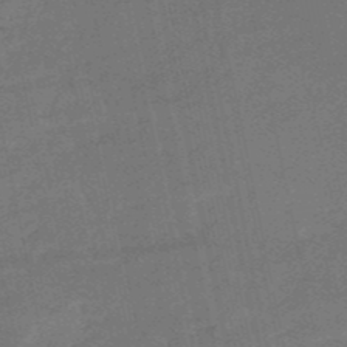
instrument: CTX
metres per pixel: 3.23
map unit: HNb
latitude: -51.6722
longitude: -40.1388
